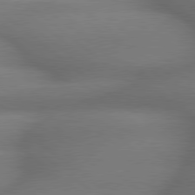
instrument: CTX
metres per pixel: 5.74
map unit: lApd
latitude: 79.3671
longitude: -166.9702
